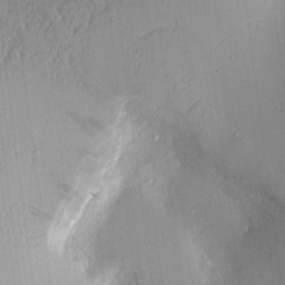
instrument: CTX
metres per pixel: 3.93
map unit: Aa
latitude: 10.1956
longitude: -127.9717
